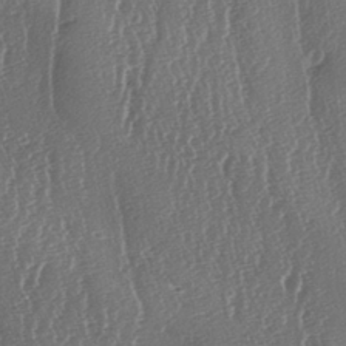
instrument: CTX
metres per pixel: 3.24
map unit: lAa
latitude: -6.9541
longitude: -129.5749
